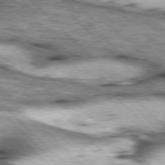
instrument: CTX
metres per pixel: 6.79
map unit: lApd
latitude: 76.8758
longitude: -50.8758
